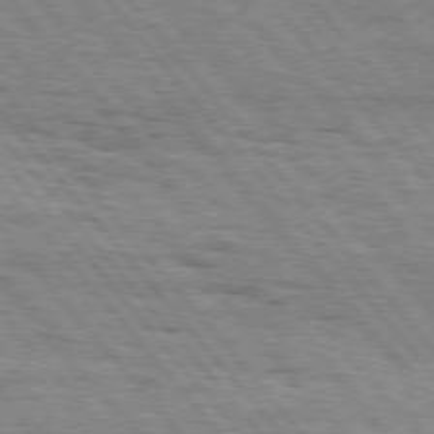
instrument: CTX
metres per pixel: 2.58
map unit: Hpe
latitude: 75.6883
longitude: -153.7261
